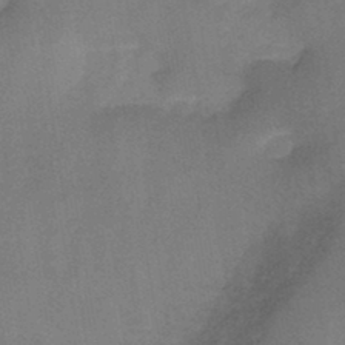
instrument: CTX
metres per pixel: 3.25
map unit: HNb
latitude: -44.7085
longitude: -38.4790
